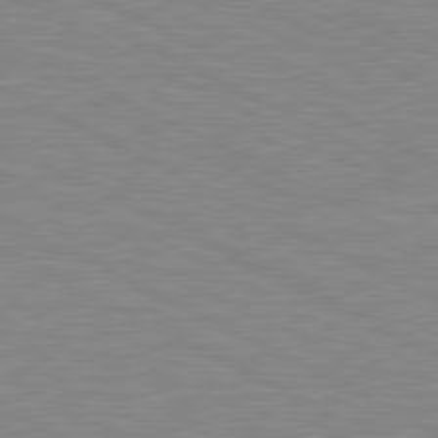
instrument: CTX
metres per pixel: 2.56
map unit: lApd
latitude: 81.0080
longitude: -172.1955
